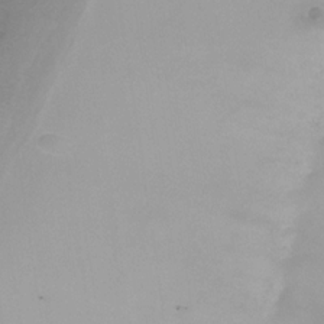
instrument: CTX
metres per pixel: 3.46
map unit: Nhe
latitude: -34.2173
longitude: -87.8583
